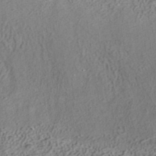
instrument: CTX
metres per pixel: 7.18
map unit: ANa
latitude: 37.8206
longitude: 16.7464
